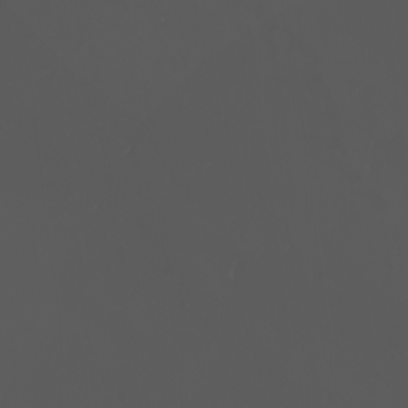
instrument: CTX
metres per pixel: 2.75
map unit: eHh
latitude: -2.8974
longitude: 19.8989
